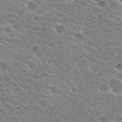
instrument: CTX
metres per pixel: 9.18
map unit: Hto
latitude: 26.9892
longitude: -44.1766
